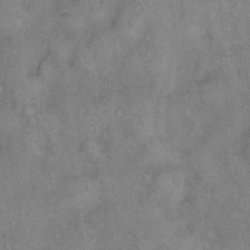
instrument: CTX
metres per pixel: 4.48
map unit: eHh
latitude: 14.3468
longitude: -64.1200
